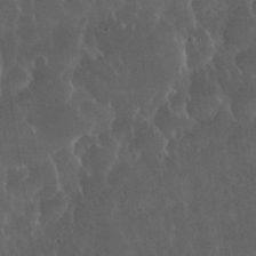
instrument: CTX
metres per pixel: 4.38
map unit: Nhu
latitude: 30.6491
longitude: -56.9324
